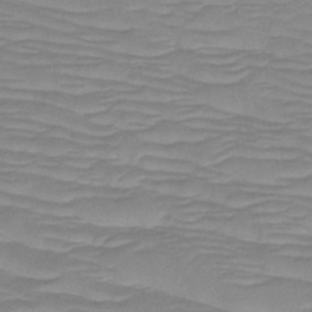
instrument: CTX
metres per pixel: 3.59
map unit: HNb
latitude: -49.7100
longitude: -51.6882
